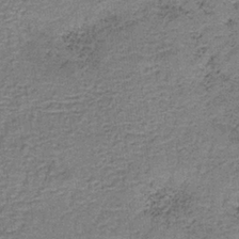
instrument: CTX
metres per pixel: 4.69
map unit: HNb
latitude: -35.8044
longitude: 53.2187
